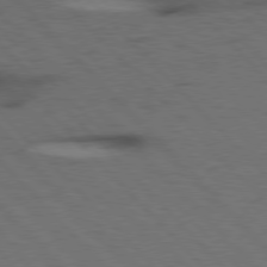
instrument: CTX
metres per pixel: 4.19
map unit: Hpe
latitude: 77.1403
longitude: -154.4034
